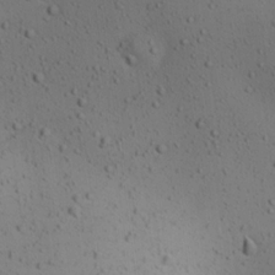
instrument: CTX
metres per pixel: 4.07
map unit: lAa
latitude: 18.9324
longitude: -138.3845
